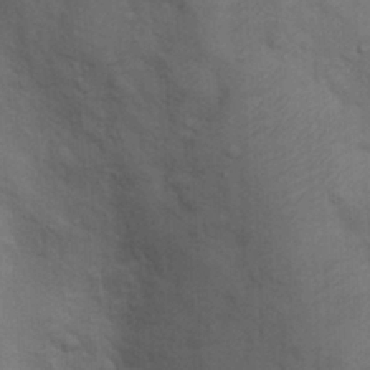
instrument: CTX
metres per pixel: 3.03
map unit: Nhu
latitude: 7.8583
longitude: -24.3656
